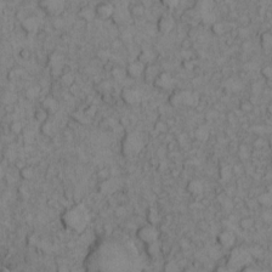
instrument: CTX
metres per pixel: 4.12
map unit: eHh
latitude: 7.6127
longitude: -64.5735
